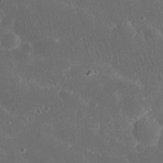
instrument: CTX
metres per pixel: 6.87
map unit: Nhu
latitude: 23.0458
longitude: -71.1592
